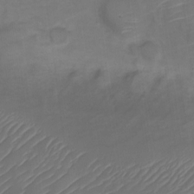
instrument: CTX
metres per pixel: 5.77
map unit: Nve
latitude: -20.0472
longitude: 107.6155
